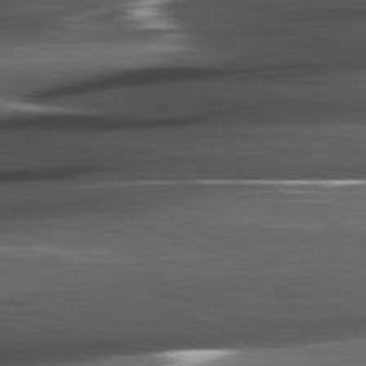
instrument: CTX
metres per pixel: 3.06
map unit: lApd
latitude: 82.1199
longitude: -144.4412
